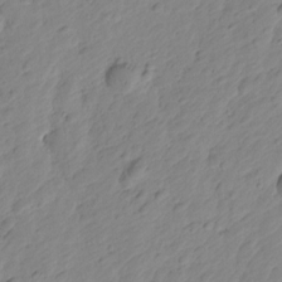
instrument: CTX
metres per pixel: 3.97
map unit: Htu
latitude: -2.0472
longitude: -175.2915
